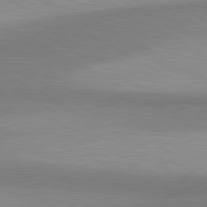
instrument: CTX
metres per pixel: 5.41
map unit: lApd
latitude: 81.0080
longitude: 158.9163
